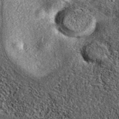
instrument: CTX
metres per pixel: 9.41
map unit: eAb
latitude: 37.7260
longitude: 107.3321
